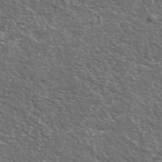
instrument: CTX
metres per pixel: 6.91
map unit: lHvf
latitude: 37.3104
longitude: -88.6302
